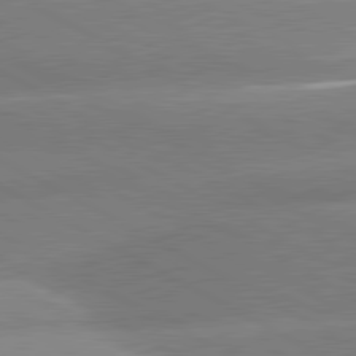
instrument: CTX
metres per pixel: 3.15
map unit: lApd
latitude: 80.5735
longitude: -155.9906
